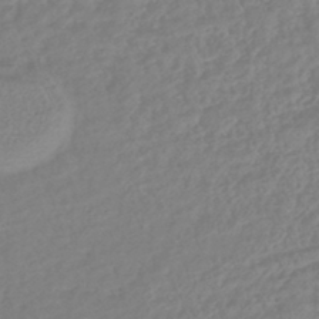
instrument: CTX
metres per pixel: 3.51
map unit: lHb
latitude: -42.0849
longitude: 75.5588
